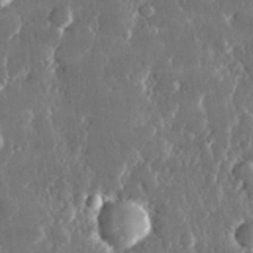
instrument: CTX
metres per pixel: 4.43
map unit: lHvf
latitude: 30.9325
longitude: -91.7072
